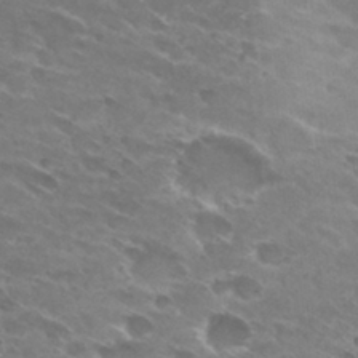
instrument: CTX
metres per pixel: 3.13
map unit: Hto
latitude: 29.6316
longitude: -44.2333
